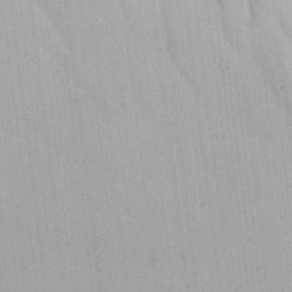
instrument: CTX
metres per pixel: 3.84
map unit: Ave
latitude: 21.4238
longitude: -137.9150
